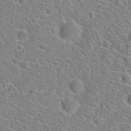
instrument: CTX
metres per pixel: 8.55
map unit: Hto
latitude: 21.5938
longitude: -45.1403
